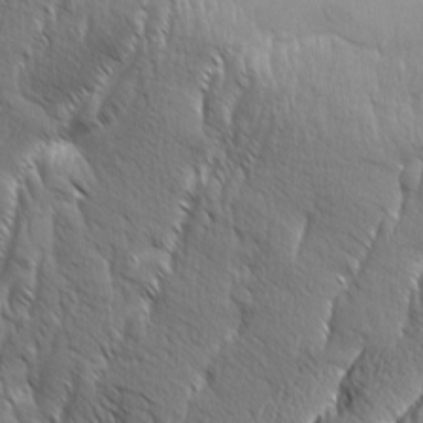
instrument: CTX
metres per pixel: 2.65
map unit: Aa
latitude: 8.2334
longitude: -129.9906
